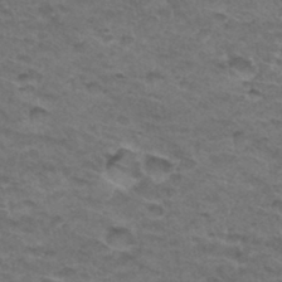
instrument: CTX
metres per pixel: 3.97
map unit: Hto
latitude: 32.8002
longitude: -47.6505
